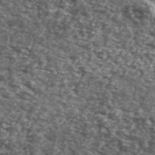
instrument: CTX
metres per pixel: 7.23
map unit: Ave
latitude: 41.0647
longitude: -105.8772
